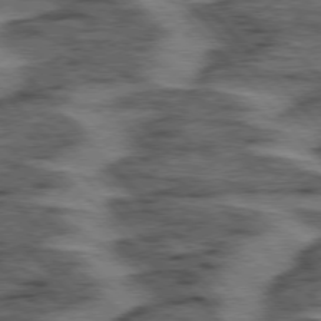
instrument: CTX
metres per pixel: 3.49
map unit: lApd
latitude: 76.0444
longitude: -77.4804
